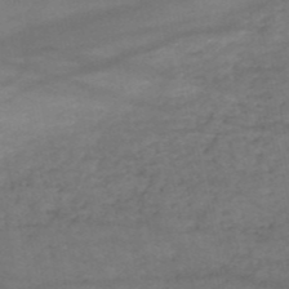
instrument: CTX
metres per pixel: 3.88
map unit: HNb
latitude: -51.7855
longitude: -39.9528
